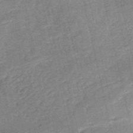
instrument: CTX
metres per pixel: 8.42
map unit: HNb
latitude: -53.3887
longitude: -40.4223
